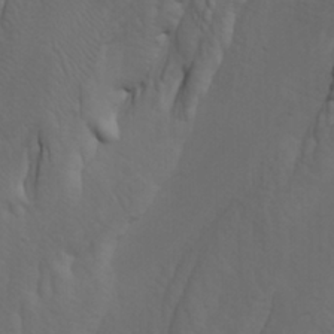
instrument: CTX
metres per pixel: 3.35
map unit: Htu
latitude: -3.7477
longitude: -73.5183
